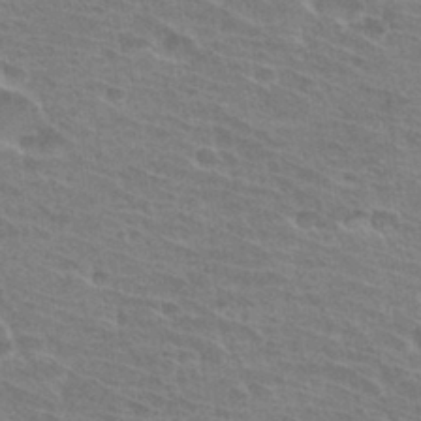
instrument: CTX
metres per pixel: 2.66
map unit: Hto
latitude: 31.5183
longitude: -41.4804
